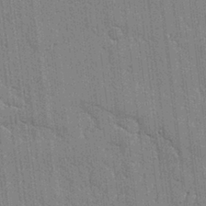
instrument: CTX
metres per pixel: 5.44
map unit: lAvf
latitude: -1.3510
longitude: -107.8205
